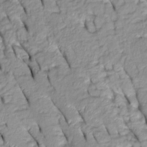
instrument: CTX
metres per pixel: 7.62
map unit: Htu
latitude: -0.2551
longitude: 150.3684
